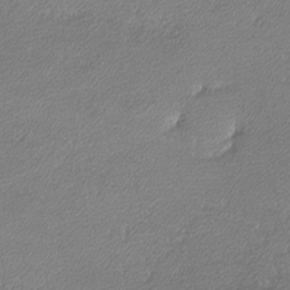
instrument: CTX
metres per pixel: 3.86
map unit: lHvf
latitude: -12.3684
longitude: -102.7813
